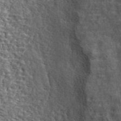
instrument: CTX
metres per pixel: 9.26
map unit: lHvf
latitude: 39.8583
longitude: -87.1781
